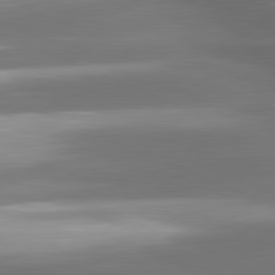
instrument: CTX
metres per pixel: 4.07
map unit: lApd
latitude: 81.4615
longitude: -143.9717
